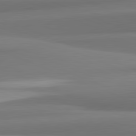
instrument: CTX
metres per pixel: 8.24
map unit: lApd
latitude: 82.1011
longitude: 171.0298
